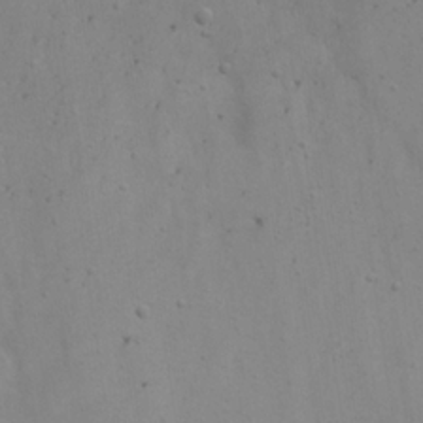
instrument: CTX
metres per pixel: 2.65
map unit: Nhu
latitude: 22.5924
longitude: -69.2726
